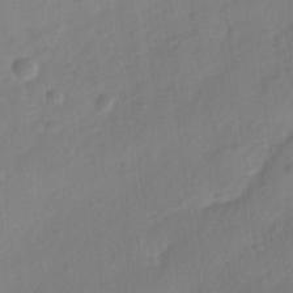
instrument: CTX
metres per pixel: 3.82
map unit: Ave
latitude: 0.2144
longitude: -113.4048
